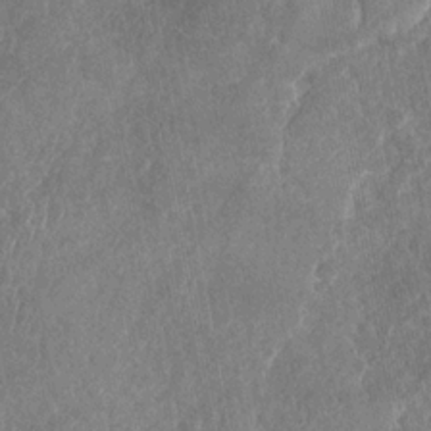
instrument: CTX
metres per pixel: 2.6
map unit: Nhu
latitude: -31.2376
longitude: -61.2537
